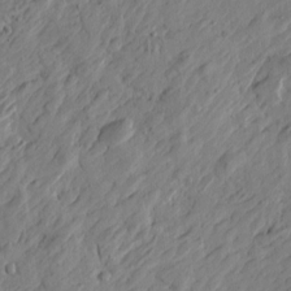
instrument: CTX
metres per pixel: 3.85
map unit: Htu
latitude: -2.8785
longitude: -178.5168
